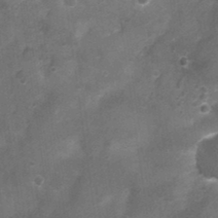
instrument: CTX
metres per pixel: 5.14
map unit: Nhu
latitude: 3.8394
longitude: -18.1577
